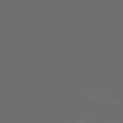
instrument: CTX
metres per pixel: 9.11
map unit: Ap
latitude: -79.5210
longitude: -58.9325
